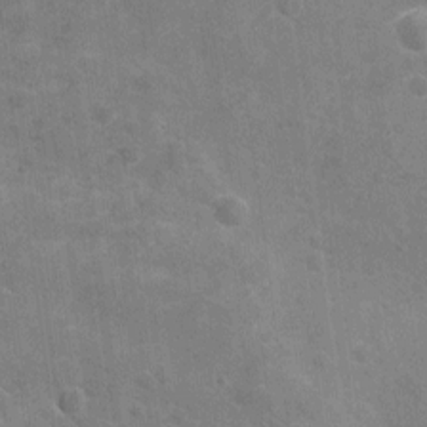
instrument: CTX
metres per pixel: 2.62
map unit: Nhu
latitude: -20.9919
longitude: -55.9717
